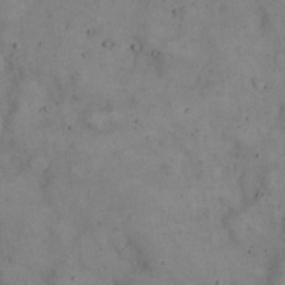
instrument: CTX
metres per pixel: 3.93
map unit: eHh
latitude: 20.7624
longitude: -61.3670
